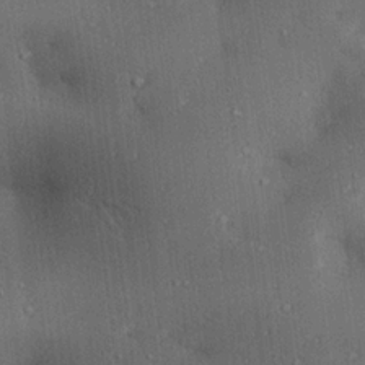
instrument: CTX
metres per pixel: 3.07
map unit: lAa
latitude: 20.5924
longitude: -138.6868
